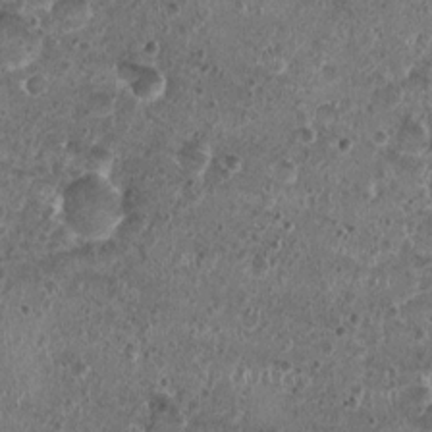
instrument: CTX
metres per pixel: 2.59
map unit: Nhu
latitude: 0.7246
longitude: -16.0255
